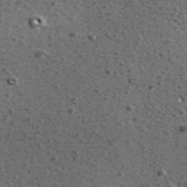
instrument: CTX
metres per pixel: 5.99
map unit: ANa
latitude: 39.8205
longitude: -90.4979
